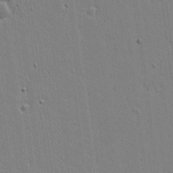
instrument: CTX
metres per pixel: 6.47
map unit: lAvf
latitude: 17.0458
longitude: -127.4427
